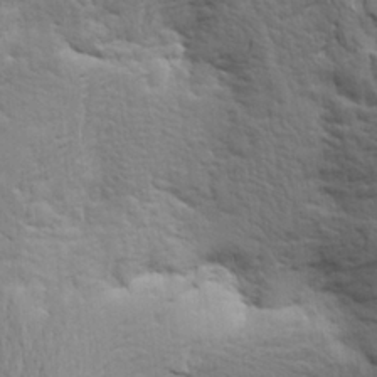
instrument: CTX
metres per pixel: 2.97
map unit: Aa
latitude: 23.0458
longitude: -150.1389
